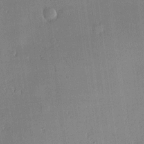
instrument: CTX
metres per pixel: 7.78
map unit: Hve
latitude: 18.4979
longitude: 150.1228
